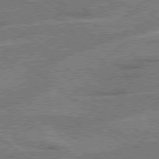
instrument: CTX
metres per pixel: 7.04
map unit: Hpe
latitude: 78.4034
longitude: -158.8947
